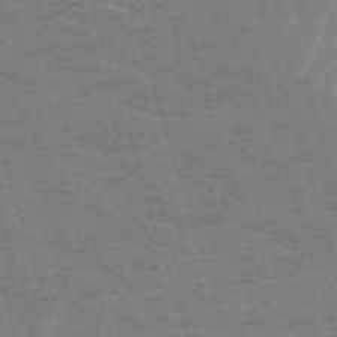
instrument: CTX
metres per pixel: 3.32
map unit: HNb
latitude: -53.7099
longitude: -42.5924
